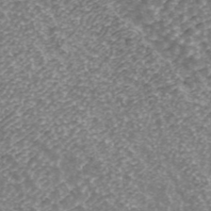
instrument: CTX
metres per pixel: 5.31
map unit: ANa
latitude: 43.5560
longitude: 24.9731
